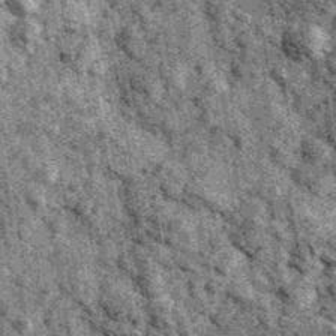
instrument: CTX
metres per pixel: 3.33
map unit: Ave
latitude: 40.5168
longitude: -107.2726
